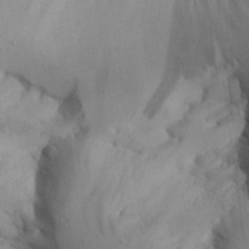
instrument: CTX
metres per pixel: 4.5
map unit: Aa
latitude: 25.0458
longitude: -128.8758
